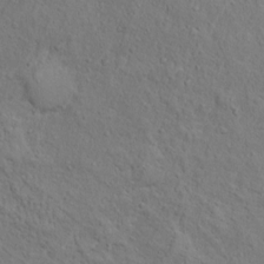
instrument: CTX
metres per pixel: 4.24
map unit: Ht
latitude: 12.6302
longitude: -39.8016
